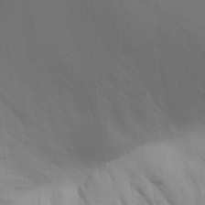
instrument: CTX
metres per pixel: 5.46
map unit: Aa
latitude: 30.6869
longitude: -144.6301
